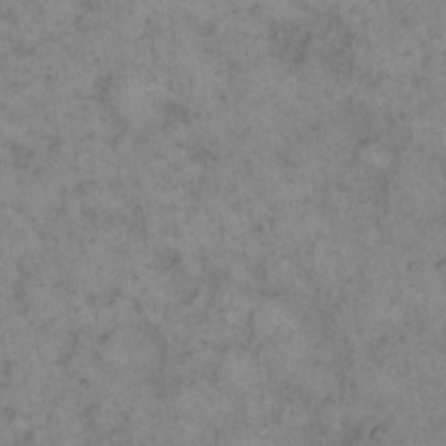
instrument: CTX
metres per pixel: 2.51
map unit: eHh
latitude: 13.4427
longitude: -64.1767
